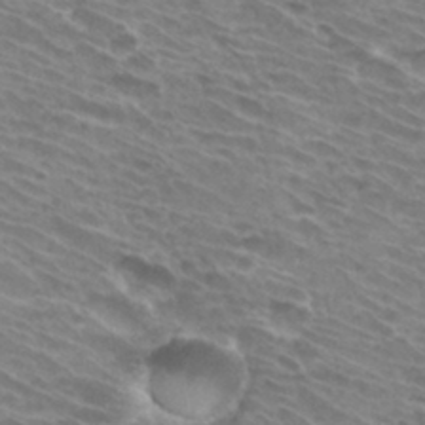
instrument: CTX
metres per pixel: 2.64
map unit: Hto
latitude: 33.8772
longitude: -43.7639
